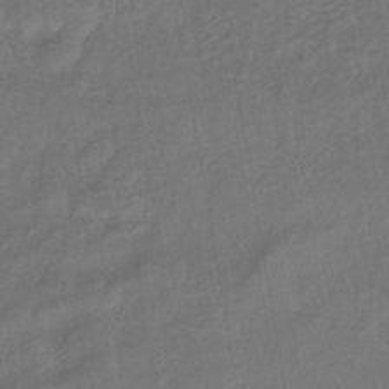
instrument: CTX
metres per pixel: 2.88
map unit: lHb
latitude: -42.8785
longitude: 81.6911
